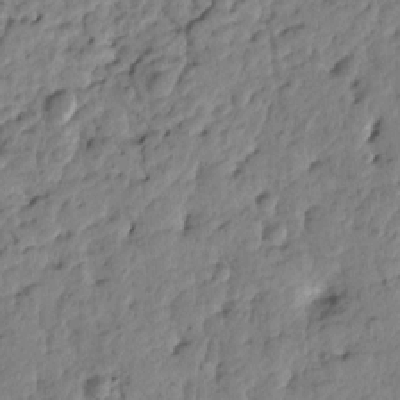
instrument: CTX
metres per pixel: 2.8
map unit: Htu
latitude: -1.3132
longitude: -179.1403
